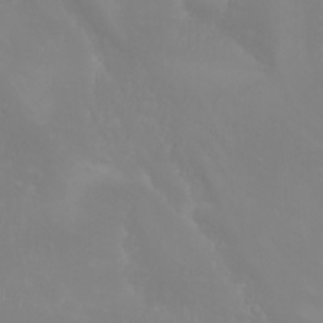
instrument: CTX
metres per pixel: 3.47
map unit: Nhu
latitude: -5.1620
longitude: -79.5938
